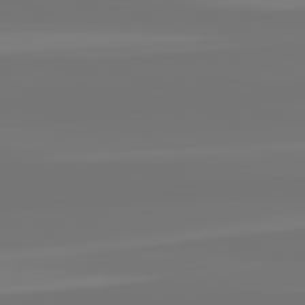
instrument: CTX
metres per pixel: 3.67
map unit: lApd
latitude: 82.3467
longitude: -176.2144
